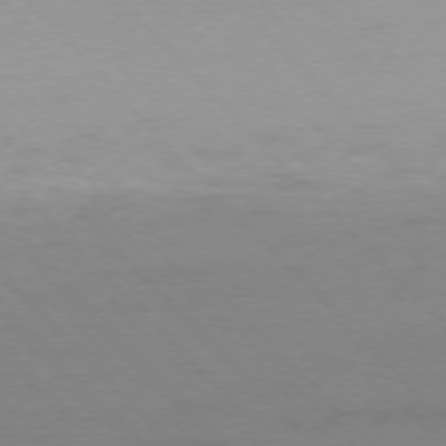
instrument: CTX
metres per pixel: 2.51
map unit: Ap
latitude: -76.7274
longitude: -80.0633
